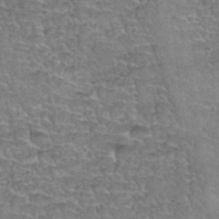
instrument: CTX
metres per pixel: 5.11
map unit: Hto
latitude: 35.9150
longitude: -45.0647
